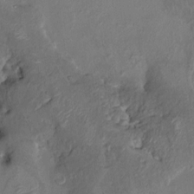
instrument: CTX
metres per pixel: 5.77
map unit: HNhu
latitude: 6.9892
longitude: -0.0255
